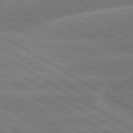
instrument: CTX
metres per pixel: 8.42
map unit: lApd
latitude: 79.8206
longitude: -134.1011
